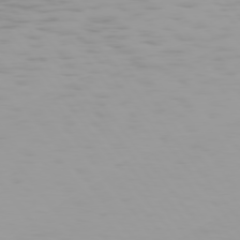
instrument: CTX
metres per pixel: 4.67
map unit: Hpe
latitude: 75.5938
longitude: -126.7057
